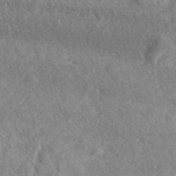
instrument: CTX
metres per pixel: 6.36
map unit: eHh
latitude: 37.0270
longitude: -138.7813
